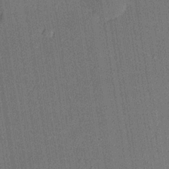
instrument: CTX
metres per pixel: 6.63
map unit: lHvf
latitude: 20.5546
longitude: 145.1242
